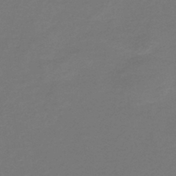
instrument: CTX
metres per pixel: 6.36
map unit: HNb
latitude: -43.2753
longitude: 52.2172
